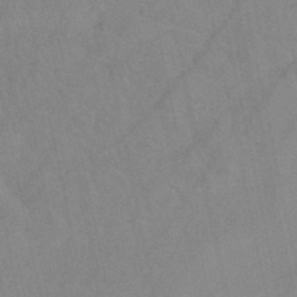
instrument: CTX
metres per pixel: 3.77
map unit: HNb
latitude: -44.8219
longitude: -41.8016
